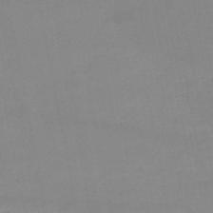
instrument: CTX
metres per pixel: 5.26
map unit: HNb
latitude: -49.9178
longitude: -40.6112
